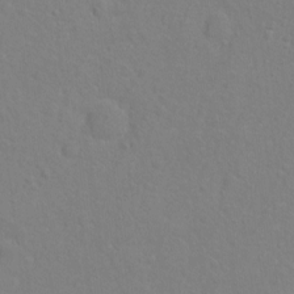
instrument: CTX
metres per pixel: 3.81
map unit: Hto
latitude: -6.3873
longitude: -35.2537
